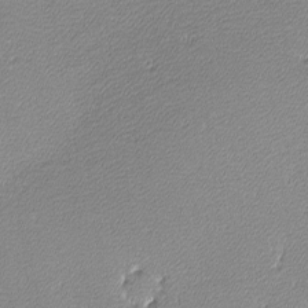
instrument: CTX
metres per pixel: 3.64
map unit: lHvf
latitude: -12.2173
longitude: -103.5749
